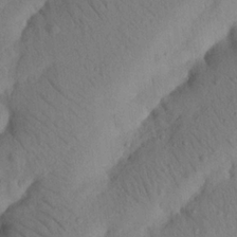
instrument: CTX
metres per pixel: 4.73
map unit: Nhu
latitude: 21.2915
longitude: -74.3656
